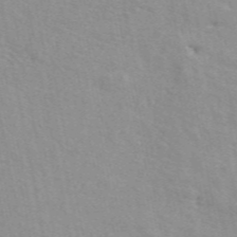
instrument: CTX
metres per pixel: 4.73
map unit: ANa
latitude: 49.4615
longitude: -72.7625
